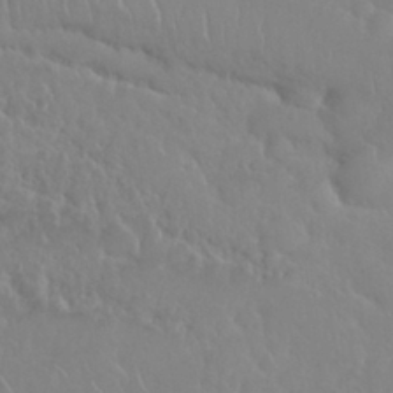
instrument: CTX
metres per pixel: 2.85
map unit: Nhu
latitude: 29.3859
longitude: -55.7261
